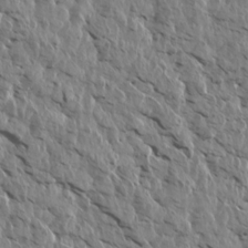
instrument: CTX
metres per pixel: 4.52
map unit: Aa
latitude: 14.2145
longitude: -141.7260
